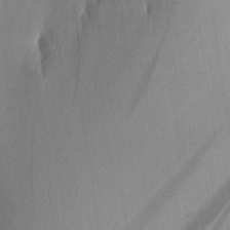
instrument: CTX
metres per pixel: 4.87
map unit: Aa
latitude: 20.8947
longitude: -146.7436
